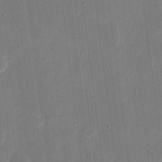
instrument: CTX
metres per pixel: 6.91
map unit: eHh
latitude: 10.1389
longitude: -68.8569
